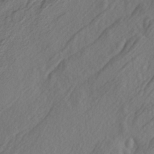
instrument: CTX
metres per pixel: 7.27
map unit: lAa
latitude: -4.9730
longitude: -123.5182
